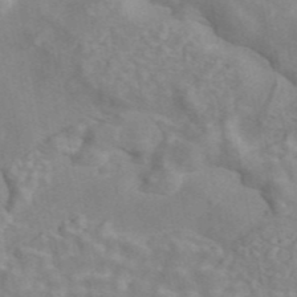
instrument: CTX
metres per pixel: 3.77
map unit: ANa
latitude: 45.4615
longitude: 26.5195
